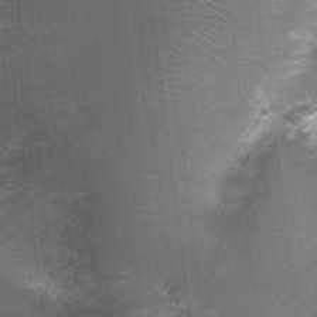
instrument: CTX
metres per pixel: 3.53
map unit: Nhu
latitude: 2.2144
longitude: -17.8961
